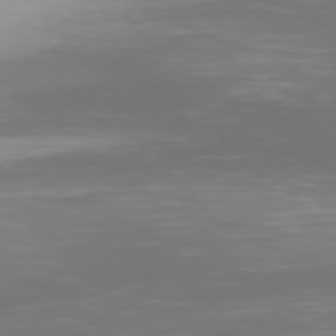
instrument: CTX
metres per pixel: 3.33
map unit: Hpe
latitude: 76.9324
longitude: -169.8206
